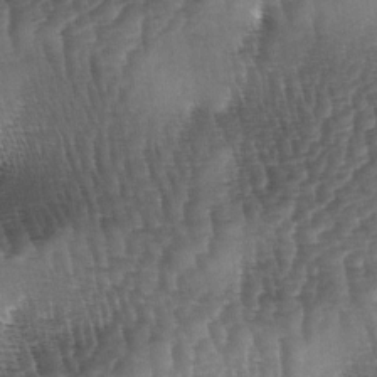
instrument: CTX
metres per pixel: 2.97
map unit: lAa
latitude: -5.4265
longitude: -127.4804
